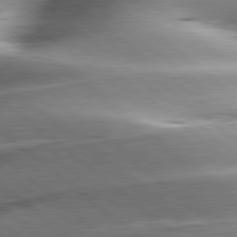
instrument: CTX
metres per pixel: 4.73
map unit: lApd
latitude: 80.1200
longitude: -143.6694
